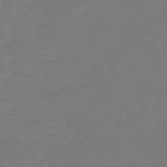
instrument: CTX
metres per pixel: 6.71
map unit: lHb
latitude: -49.4266
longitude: 78.8597
